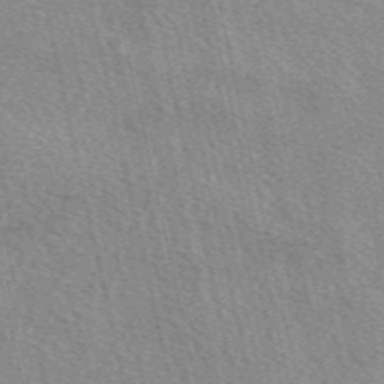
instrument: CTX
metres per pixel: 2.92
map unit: eAb
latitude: 49.8961
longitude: 113.9178
